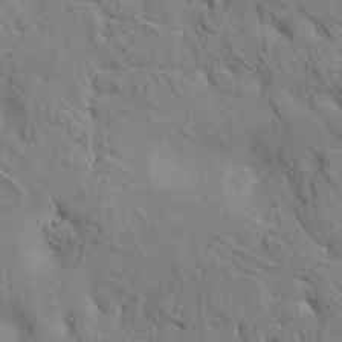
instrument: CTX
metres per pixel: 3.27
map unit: HNhu
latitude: 7.9339
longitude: -3.4237
